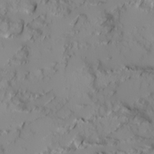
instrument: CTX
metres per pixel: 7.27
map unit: Ave
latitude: 18.2900
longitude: -129.2159
